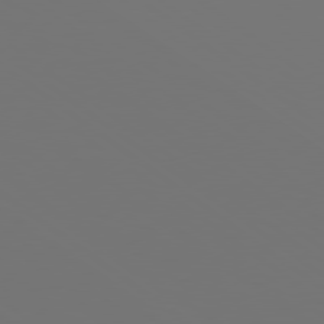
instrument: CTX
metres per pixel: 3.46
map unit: Hpe
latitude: 78.7624
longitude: -175.7261
